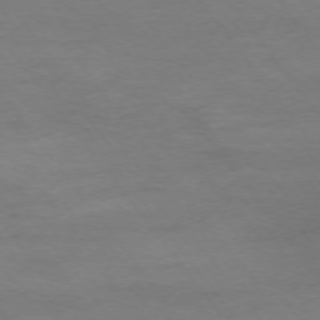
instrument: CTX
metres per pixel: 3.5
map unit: Ap
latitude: -75.3321
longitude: -84.8191
